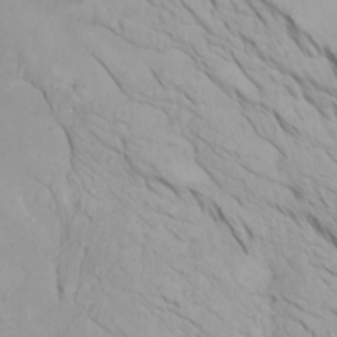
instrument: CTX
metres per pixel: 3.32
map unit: Htu
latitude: -7.0864
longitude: -68.5734
